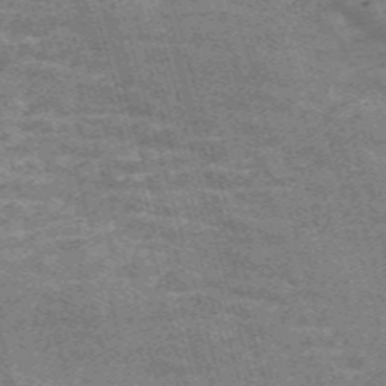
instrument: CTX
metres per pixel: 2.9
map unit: Nve
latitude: -58.9541
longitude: 64.1039
